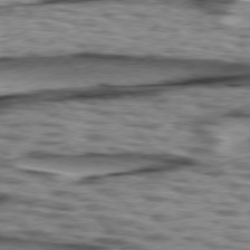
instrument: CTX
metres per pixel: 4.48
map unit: lApd
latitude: 76.6868
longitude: -70.8191
